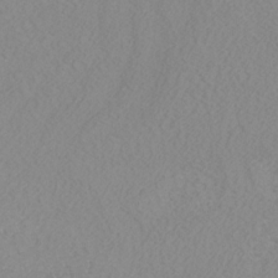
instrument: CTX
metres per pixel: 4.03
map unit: Nhu
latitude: -7.3320
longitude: -94.4790
